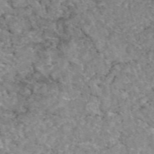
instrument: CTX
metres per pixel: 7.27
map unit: eAb
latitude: 48.2145
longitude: 112.8030
